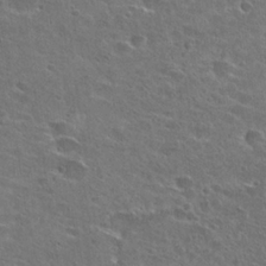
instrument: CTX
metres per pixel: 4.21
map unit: Hto
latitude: 26.4223
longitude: -43.5749
